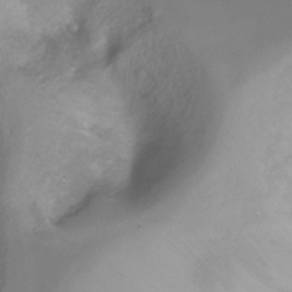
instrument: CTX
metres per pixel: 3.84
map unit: Ht
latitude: -17.7478
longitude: -46.1956
